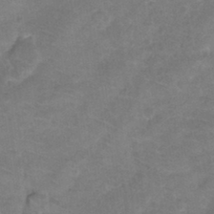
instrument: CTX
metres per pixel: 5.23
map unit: Ht
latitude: 0.3656
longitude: -33.1781
